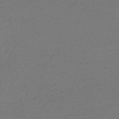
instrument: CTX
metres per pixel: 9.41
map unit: HNhu
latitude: -44.0472
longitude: 93.1242
